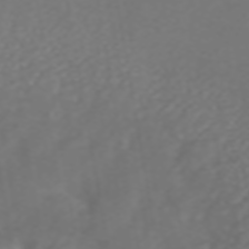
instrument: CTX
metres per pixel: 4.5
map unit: ANa
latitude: 44.5357
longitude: 22.1984
